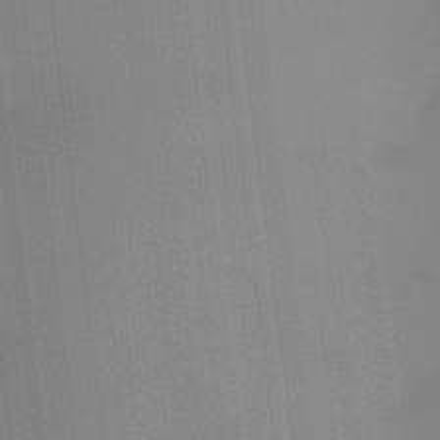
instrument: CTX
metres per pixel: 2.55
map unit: Ht
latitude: -5.7477
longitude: -27.3482
